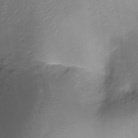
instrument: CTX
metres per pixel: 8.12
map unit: Ht
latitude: -17.6344
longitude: -44.5357
